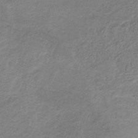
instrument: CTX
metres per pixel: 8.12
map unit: HNb
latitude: -32.1795
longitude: 60.5007
